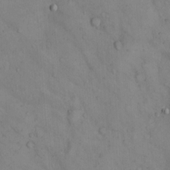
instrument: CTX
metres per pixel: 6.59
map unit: Hto
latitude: 12.3845
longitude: -59.1592
